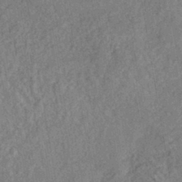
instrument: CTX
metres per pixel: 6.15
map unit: eHh
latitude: -42.8974
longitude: 117.7477
